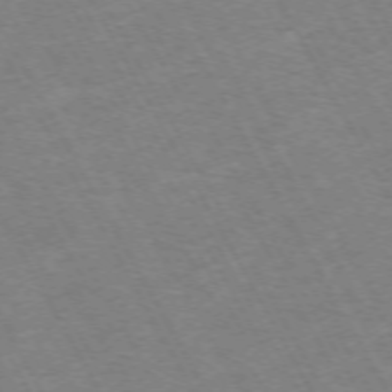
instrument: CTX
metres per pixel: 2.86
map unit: Hpe
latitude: -72.2361
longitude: 10.0283
